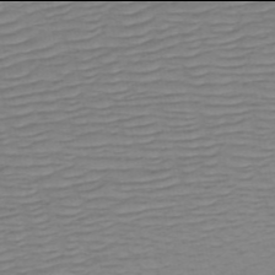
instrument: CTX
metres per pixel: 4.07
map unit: HNb
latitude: -54.0094
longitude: -44.1766
